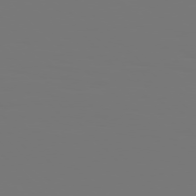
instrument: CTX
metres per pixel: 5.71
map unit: Hpe
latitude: 76.6490
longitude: -136.6491
